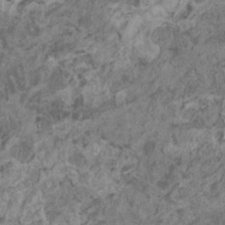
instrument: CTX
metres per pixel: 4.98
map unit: HNhu
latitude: 0.3845
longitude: 4.6329
